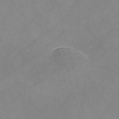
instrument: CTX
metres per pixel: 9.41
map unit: Nve
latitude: -57.7288
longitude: 59.4643
